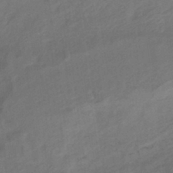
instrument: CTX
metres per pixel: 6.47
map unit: HNhu
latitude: -42.1794
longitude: 101.7666
